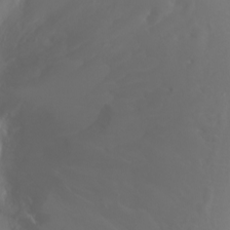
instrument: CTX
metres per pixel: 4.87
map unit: Ht
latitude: -2.4062
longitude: -61.8961
